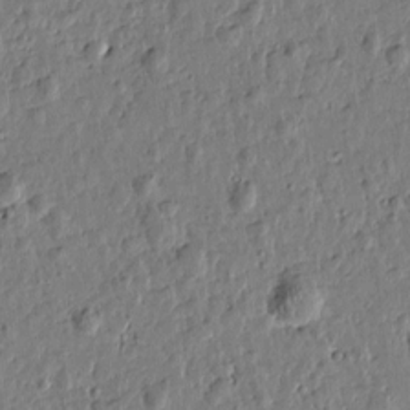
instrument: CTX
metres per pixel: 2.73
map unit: Htu
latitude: 1.1781
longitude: -178.6680
